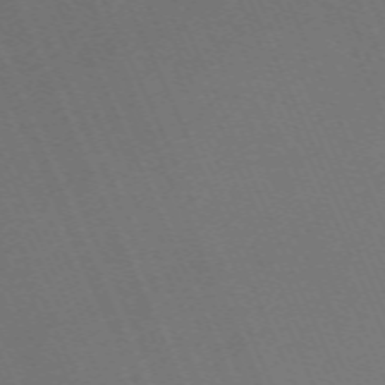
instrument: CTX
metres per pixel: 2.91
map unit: Nhu
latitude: -68.0283
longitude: 39.4832
